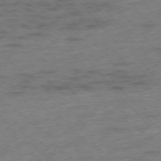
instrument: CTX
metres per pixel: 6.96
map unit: Hpe
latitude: -76.7841
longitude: -12.1389
